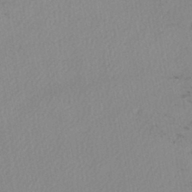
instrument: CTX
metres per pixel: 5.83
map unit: lHb
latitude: -44.2362
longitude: 73.1053
